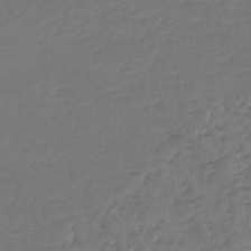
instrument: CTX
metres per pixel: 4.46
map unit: lHb
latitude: -46.1605
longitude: 60.8786
